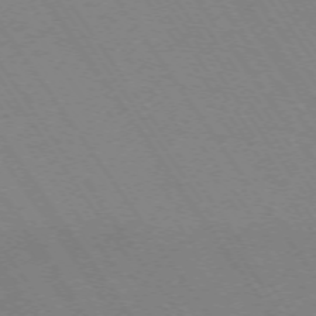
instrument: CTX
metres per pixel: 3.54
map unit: Ap
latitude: -73.6911
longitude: -70.3656
